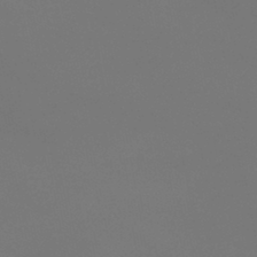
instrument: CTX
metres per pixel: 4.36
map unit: eHb
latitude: -38.1795
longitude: 74.8408
